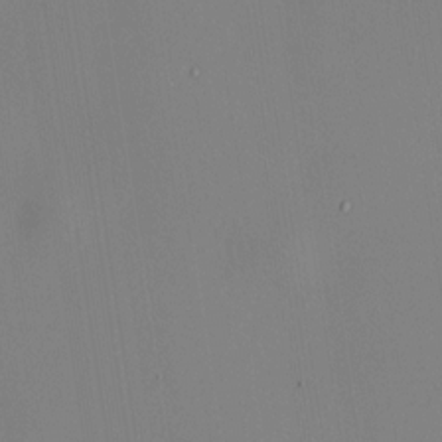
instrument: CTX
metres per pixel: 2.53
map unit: HNhu
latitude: 10.0444
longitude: 10.7841
